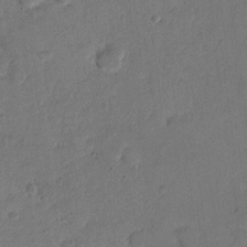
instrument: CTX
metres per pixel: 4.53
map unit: Hto
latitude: 7.7072
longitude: -62.1956
